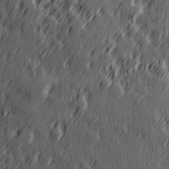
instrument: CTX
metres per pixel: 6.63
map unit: Hve
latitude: 26.4034
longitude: 145.8422
